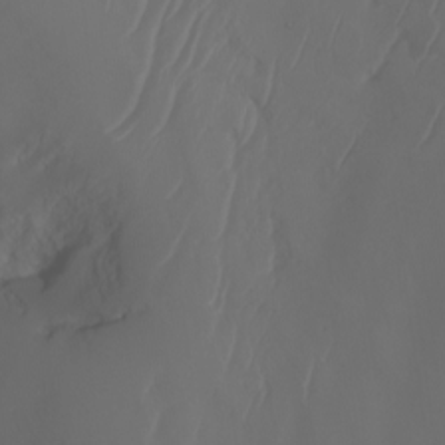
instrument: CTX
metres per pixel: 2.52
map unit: Nhu
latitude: -6.5007
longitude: -91.2159
